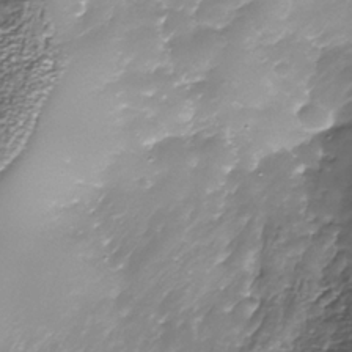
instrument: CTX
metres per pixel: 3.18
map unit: Nhe
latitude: -37.5588
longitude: -87.9339
